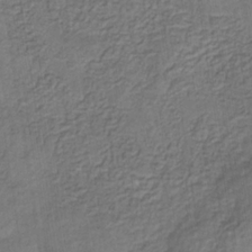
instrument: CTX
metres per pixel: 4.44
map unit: eHb
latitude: -30.5951
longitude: 71.6533
